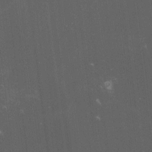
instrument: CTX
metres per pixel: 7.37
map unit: lHvf
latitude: -14.5007
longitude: -102.9136
